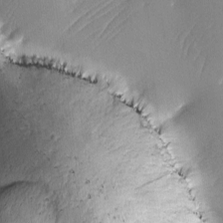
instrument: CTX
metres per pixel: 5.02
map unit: Ave
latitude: -6.3306
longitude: -119.9150
